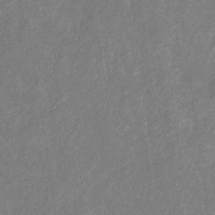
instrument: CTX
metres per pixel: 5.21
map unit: eHb
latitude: -31.2754
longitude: 70.3306
